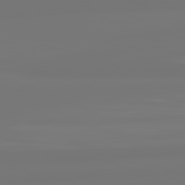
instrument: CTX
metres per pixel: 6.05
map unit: lApd
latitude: 82.1199
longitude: -176.2144
